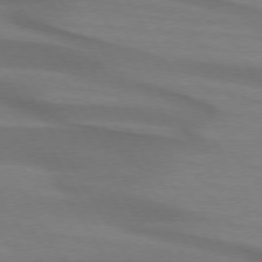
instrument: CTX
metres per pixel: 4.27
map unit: lApd
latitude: 74.2334
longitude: -65.9528
